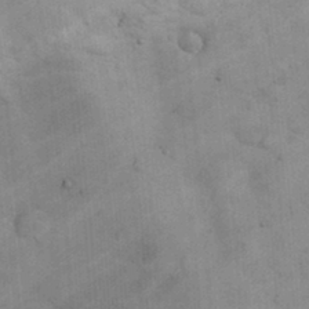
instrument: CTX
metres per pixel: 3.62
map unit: eHh
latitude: 25.3670
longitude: -65.1970
